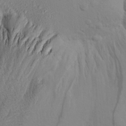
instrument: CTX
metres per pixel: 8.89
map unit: Aa
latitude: 18.9136
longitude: -143.0459
